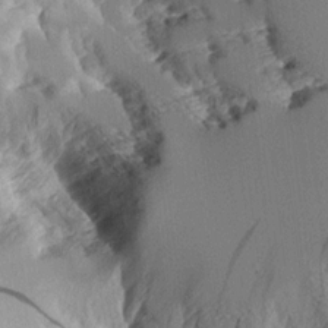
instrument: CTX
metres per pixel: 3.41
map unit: Aa
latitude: 11.1025
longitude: -127.7072
